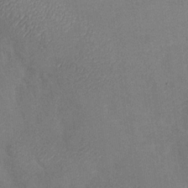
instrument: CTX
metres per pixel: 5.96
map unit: Nhu
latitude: -28.3495
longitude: -58.7246
